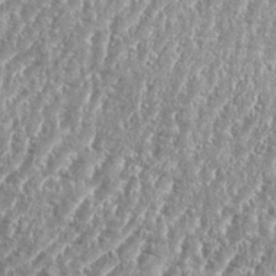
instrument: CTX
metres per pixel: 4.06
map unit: eHh
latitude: 34.9891
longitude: -134.9324
